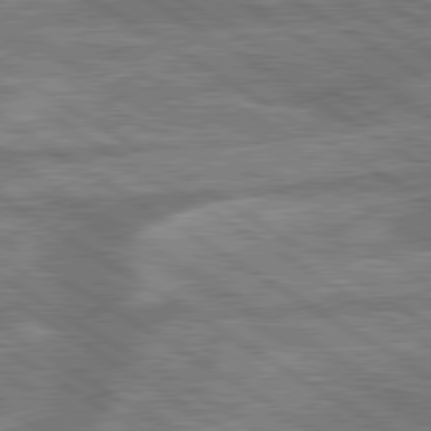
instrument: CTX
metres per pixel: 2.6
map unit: lApd
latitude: 79.8395
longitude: -170.4034
